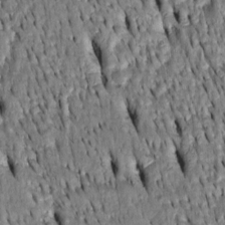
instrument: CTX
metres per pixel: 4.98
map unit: Htu
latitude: -3.9367
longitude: 151.4265
